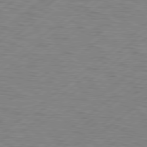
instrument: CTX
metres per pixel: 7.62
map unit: Hpe
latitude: 78.8380
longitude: -120.8191
